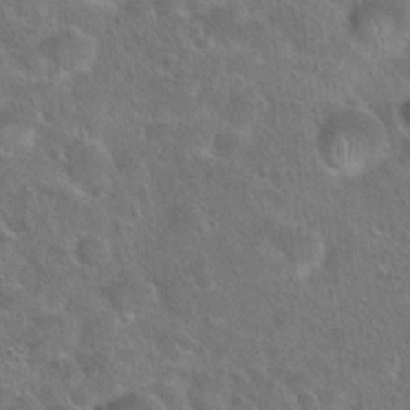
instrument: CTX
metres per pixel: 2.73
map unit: Hto
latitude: 23.7261
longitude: -49.1214
